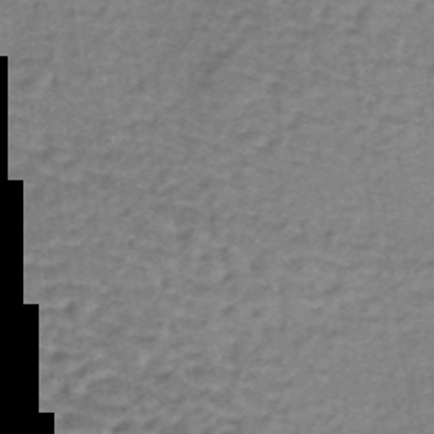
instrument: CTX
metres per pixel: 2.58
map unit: lHb
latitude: -36.9541
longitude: 60.3306
